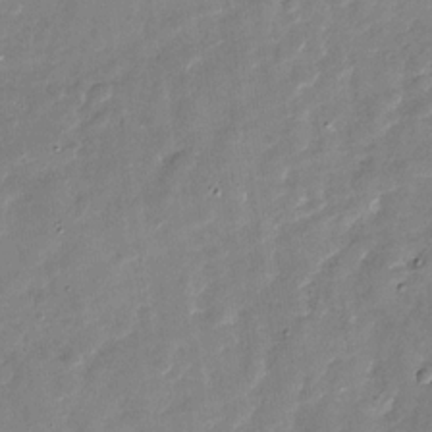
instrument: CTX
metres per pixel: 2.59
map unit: Nhu
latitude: -27.8233
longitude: -77.9528
